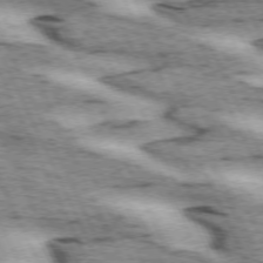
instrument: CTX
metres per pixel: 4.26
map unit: lApd
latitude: 72.1578
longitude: -54.7057
